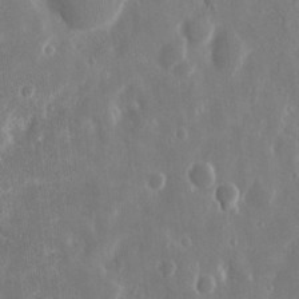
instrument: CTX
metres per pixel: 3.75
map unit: eHh
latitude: 13.8772
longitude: -71.7827
